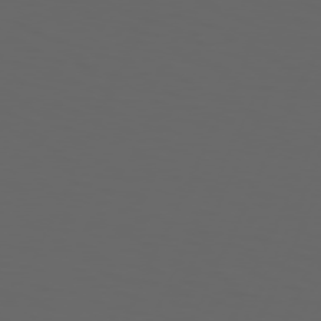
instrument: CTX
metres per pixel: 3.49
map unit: Hpe
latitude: 73.8773
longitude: -126.7246
